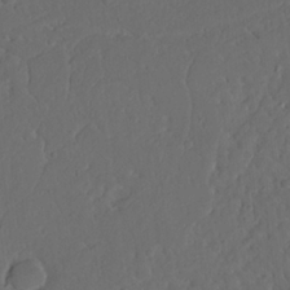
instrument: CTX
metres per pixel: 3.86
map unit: Nhu
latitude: 22.0822
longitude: -72.4412
